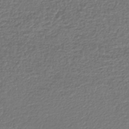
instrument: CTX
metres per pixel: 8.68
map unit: lHb
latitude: -43.5588
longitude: 69.1809
